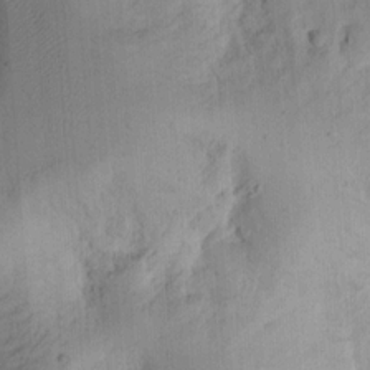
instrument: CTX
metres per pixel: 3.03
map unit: Ht
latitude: 11.1970
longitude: -74.2523
